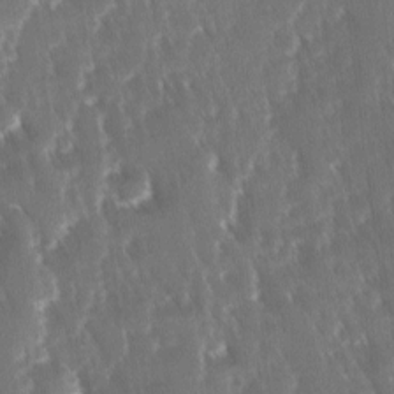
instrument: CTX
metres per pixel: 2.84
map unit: Ave
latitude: -11.3888
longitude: -119.7638
